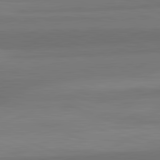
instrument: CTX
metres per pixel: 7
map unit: lApd
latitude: 82.6301
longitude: 156.7463
